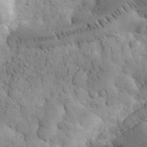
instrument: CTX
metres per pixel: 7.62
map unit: eHh
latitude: 32.0633
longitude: -68.1578
